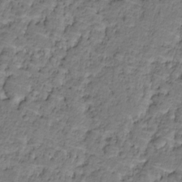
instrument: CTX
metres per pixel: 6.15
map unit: HNhu
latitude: -21.5210
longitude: 85.5399
